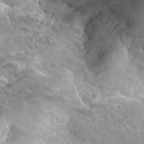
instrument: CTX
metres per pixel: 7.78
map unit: Hto
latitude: 33.8583
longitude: -40.2711
